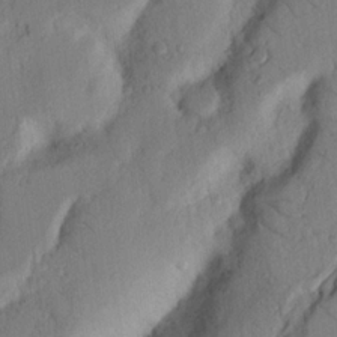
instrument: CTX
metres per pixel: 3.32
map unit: Nhu
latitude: 20.0444
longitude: -76.8002
